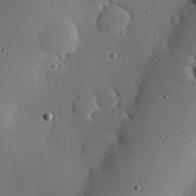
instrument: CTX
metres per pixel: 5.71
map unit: eHh
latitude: 22.8002
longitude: -91.3104
